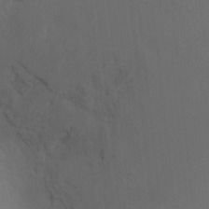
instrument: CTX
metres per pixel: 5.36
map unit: Ht
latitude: -8.9164
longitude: -30.8758
